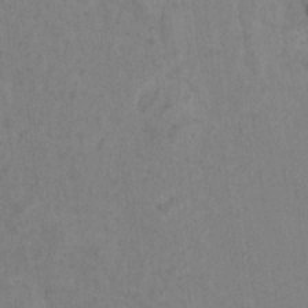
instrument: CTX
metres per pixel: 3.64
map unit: Ht
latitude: 9.7450
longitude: -32.7057
